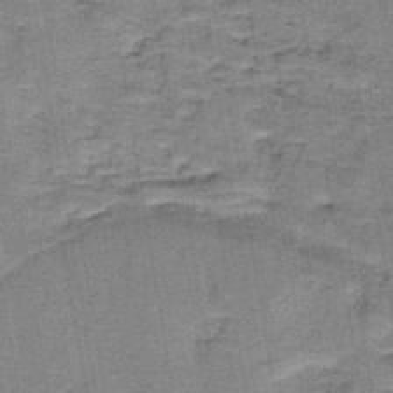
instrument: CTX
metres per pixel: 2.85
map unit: lHb
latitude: -40.5196
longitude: 56.9541
